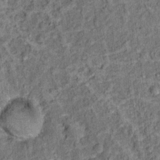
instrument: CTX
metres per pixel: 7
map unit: Hto
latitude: 14.4601
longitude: -34.6679
